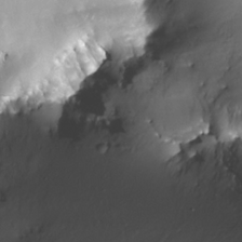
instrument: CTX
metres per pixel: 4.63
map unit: Nhe
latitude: -32.2551
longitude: -115.9150
